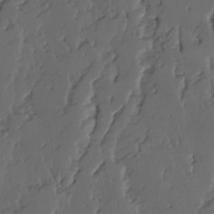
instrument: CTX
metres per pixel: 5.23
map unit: Ave
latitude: 14.4412
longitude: -136.0255
